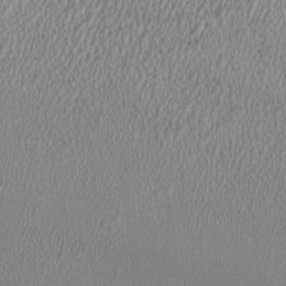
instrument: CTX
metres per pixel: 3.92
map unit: HNhu
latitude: 0.2522
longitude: -0.2333
